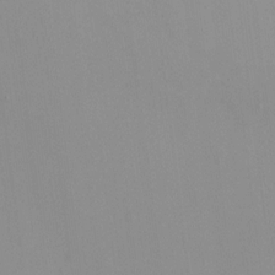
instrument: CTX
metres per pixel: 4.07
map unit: HNhu
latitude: -1.8612
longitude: -7.2726
